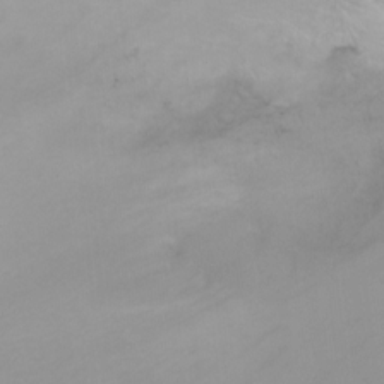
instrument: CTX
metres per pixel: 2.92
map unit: Ht
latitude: 1.5560
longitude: -36.3467
